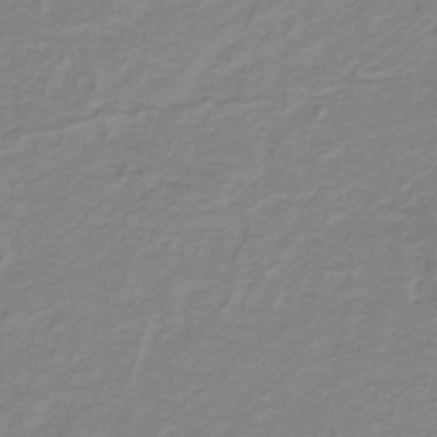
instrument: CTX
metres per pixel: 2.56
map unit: lHb
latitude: -31.7288
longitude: 65.8045
